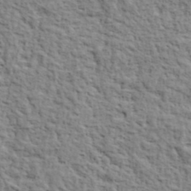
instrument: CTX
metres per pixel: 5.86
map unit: eHh
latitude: 37.5749
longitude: -82.0633
